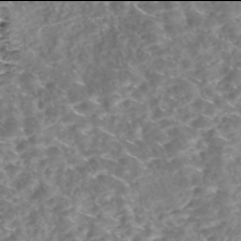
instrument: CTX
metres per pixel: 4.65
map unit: Nhe
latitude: -46.0094
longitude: 153.5588
